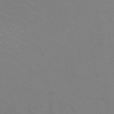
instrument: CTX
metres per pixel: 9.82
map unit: HNhu
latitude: -1.9179
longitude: -2.8002
